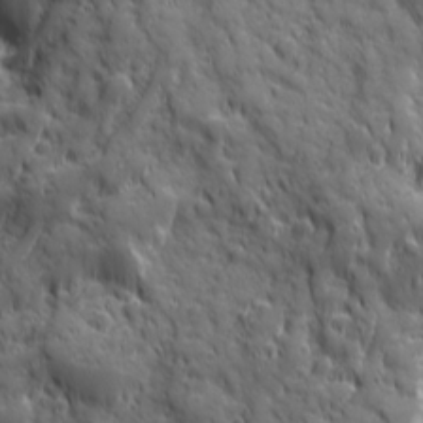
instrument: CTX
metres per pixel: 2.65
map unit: Ave
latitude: 19.4426
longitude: -133.1025
